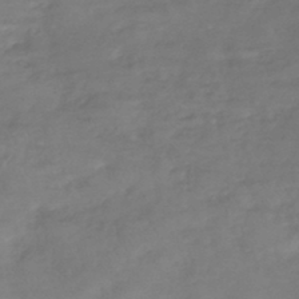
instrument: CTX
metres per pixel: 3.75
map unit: lHb
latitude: -43.0864
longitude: 74.6330
